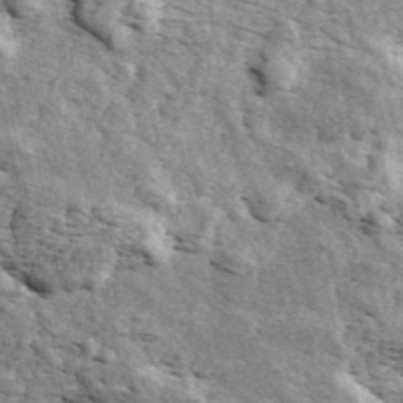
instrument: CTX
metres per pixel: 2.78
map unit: ANa
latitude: 43.4049
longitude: 46.3306
